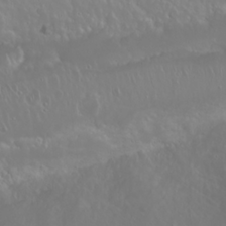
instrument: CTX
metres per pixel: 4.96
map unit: Nhu
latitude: 23.7827
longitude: -64.1956
